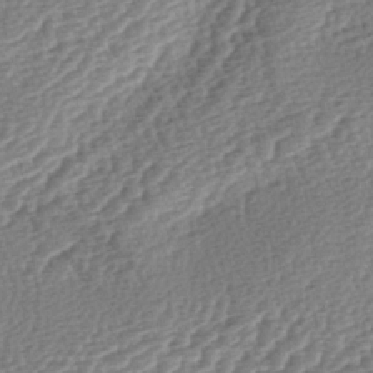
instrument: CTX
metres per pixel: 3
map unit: lAa
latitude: -2.8219
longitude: -127.8395
